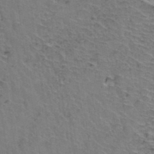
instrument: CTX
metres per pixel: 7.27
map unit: Hto
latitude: 37.2726
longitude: -46.2334
